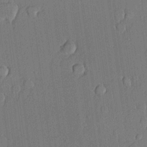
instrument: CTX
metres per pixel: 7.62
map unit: lHvf
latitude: 20.8002
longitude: 144.5196
